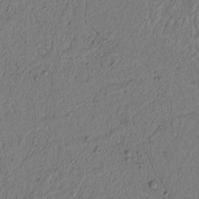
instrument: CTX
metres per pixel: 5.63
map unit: lAvf
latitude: 7.6883
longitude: 164.2362
